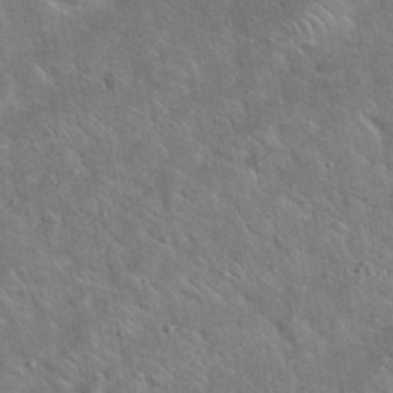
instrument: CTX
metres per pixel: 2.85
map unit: eHh
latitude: 38.0255
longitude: -64.9514
